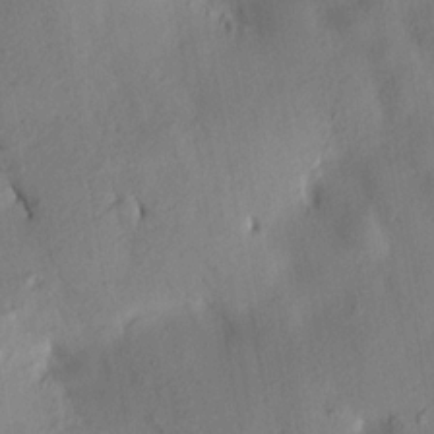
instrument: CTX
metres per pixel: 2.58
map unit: HNhu
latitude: 14.4412
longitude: 12.1795
